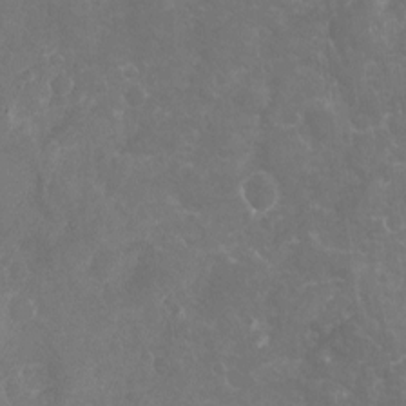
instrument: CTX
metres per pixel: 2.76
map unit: Nhu
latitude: -19.5966
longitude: -57.4804
